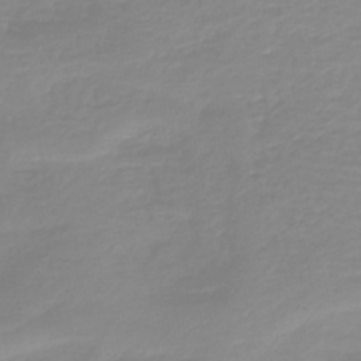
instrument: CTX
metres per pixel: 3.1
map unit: HNb
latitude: -44.8408
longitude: 54.1795
